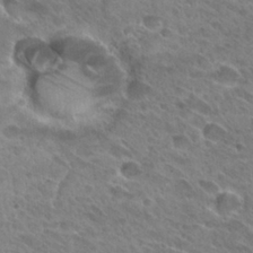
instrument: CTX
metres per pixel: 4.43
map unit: Hto
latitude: 28.6112
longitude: -39.1592
